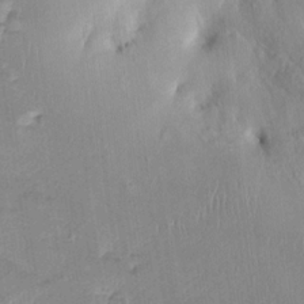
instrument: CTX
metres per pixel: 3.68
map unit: HNhu
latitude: 2.9513
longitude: -7.3482
